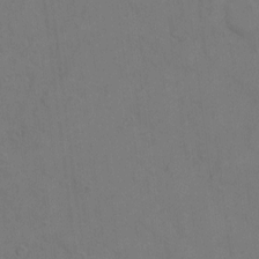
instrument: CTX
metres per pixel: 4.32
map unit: eHh
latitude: 5.8772
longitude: -65.8961
